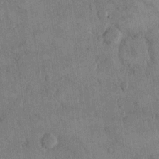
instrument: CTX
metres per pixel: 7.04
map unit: eHh
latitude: 14.9325
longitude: -68.0633
